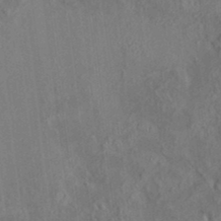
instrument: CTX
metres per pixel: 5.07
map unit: HNhu
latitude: 5.4615
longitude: 10.2551
